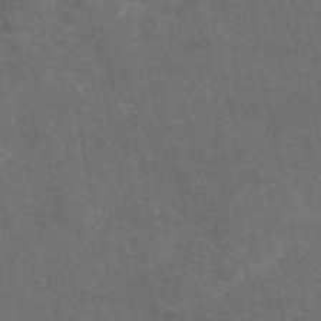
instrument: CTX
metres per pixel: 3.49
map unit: eAb
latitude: 47.1404
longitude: 116.0849
